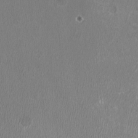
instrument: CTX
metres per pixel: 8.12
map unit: HNhu
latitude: -2.5006
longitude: -0.3845
